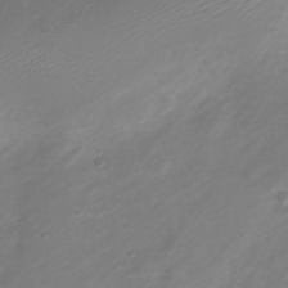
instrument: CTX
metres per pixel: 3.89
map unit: Nve
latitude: -20.3873
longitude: 106.8597
